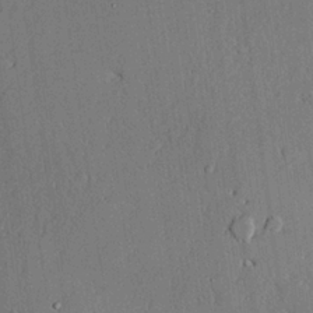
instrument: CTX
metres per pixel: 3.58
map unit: lAvf
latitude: 24.9513
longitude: -111.2159
